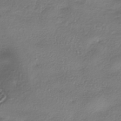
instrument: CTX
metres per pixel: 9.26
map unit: eHh
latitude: -42.0283
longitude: 122.6141
